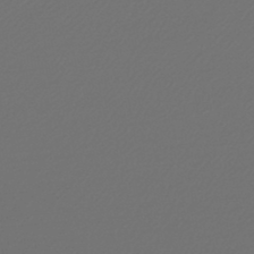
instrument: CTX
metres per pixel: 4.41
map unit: lHb
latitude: -46.1794
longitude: 71.2754
